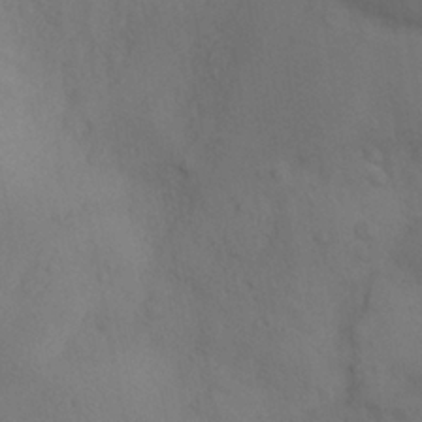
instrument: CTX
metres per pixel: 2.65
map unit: Nhu
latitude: 8.1578
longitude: -24.5545
